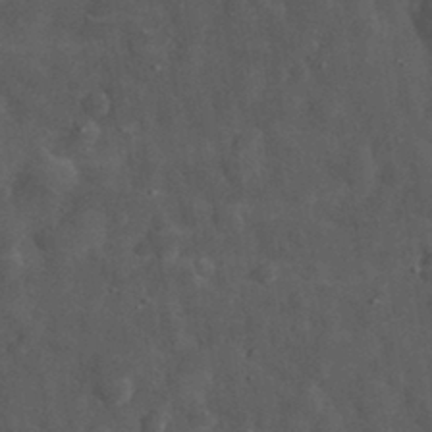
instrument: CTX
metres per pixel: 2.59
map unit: eHh
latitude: 31.6127
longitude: -71.0836
